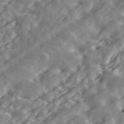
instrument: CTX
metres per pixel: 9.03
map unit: ANa
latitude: 43.4427
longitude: 47.2943
